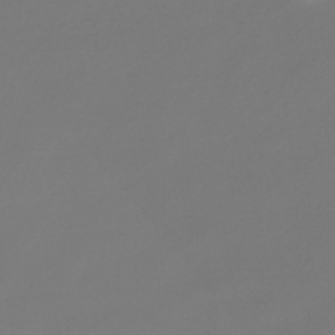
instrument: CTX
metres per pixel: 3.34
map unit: lHb
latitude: -47.0486
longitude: 62.8219
